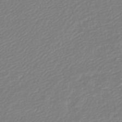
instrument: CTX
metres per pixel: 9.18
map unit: lHb
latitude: -46.2172
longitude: 74.1417
